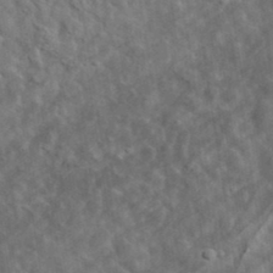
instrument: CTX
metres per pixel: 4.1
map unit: lHvf
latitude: 36.7435
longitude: -87.9906
